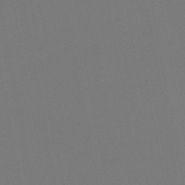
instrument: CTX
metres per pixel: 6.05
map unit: lHb
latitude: -47.0486
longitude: 68.5384
